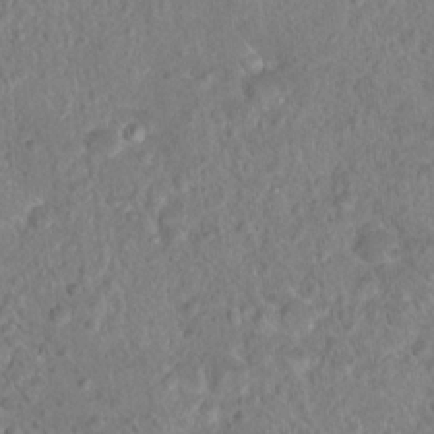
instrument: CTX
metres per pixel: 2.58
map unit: Hto
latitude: 17.1025
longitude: -40.0633
